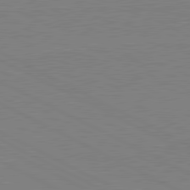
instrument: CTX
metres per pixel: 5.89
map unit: lApd
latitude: 81.1214
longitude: 150.7841
